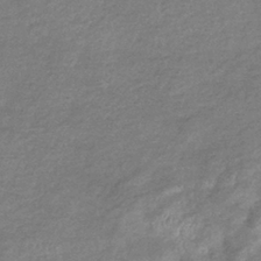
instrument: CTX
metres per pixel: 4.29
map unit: eHb
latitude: -36.6329
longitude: 76.1795
